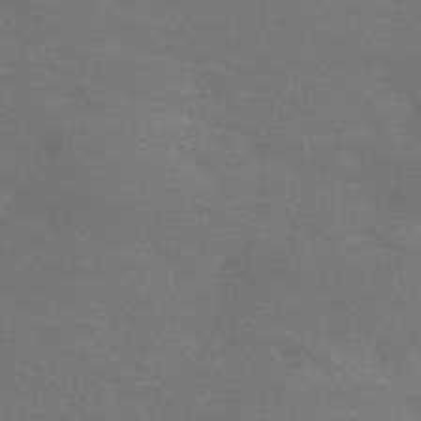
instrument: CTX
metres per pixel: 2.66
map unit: HNhu
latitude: -43.0486
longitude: 94.2550
